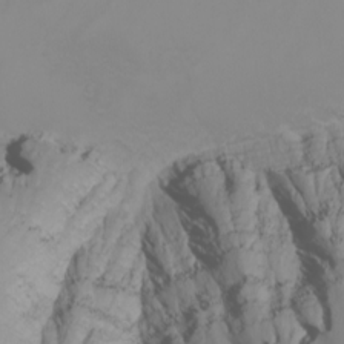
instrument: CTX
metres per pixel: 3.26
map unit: Nhu
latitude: -7.5966
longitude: -90.3278
